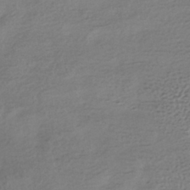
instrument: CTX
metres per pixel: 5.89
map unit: HNhu
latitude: -42.5195
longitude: 97.3510
